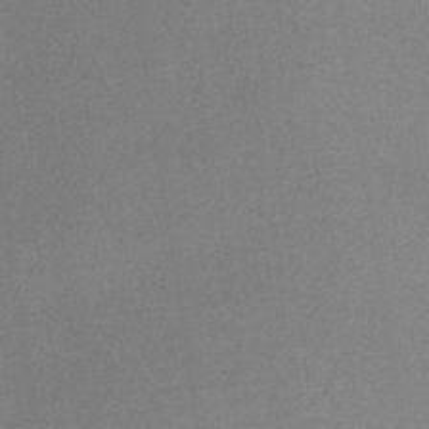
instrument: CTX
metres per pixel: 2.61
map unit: lHb
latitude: -36.4062
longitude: 68.5573
